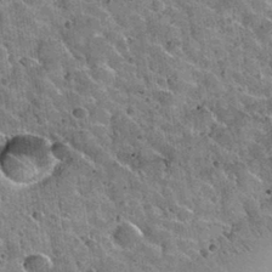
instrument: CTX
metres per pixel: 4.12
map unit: Nhu
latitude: 32.0822
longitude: -53.7827
